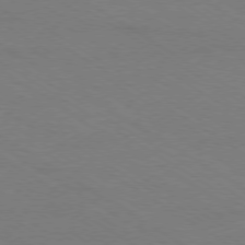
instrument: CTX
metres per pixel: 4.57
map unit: Ap
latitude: -79.1053
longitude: -84.3278
